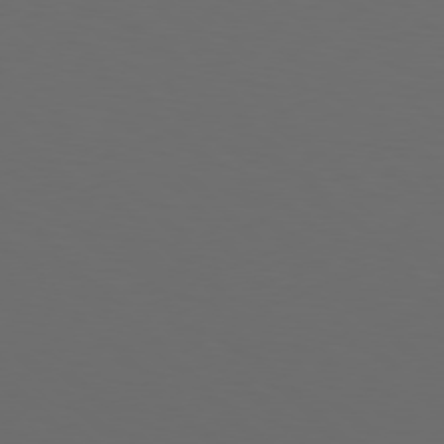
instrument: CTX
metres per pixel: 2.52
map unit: Hpe
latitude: 77.3481
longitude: -168.1389
